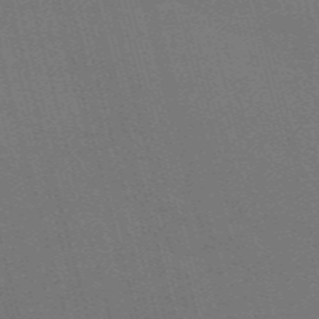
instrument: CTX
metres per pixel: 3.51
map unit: Nve
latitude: -59.0297
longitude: 62.5762
